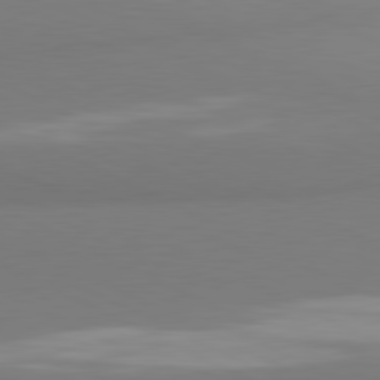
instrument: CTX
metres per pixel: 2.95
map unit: lApd
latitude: 81.2159
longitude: 179.1053
